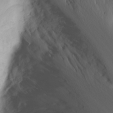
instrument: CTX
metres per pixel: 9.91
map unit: Nhu
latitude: 0.1766
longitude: -79.6694
